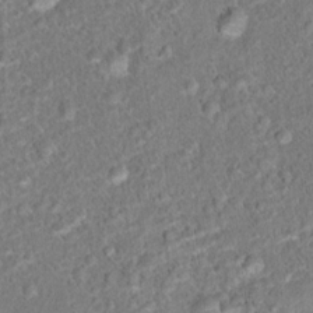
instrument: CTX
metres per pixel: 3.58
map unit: Hto
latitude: 15.8962
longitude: -41.4993
